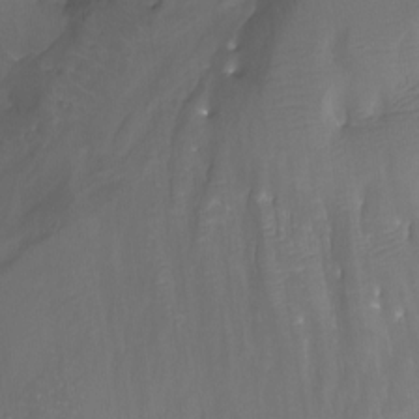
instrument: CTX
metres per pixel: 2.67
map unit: Aa
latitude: -13.1809
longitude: -68.1767
